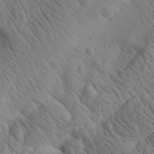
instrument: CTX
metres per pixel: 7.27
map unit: Htu
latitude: 1.0080
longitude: 175.2375
